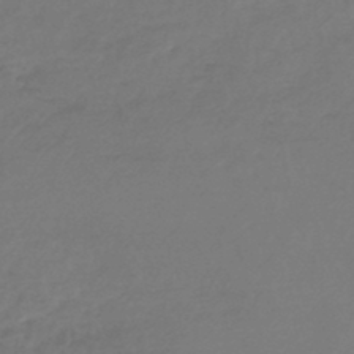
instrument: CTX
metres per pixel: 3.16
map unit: lHb
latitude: -45.4643
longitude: 68.7841
